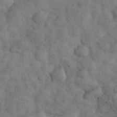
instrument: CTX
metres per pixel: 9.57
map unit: eHh
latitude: 31.6694
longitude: -66.7624
